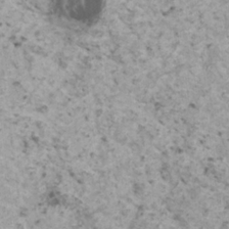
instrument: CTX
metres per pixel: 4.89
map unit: HNhu
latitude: 0.7057
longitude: 4.1605
